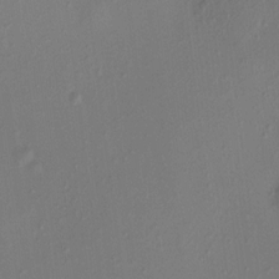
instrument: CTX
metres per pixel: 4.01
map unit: HNhu
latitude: 7.3293
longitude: -0.0633
